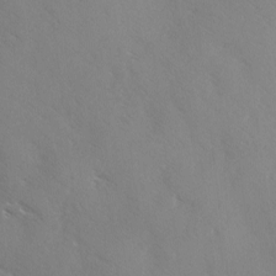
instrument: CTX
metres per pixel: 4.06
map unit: Ave
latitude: -0.1228
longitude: -112.2522
